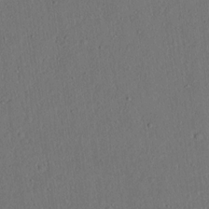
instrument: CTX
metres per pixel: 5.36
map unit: lAvf
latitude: 7.7639
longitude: 168.1605
